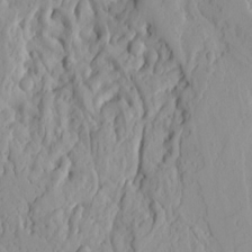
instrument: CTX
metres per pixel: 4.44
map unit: Ave
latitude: 16.2145
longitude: -129.2726
